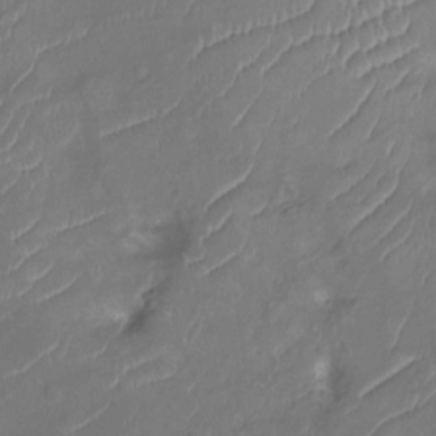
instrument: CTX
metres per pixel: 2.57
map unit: Ht
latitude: -10.1417
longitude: -20.8002
